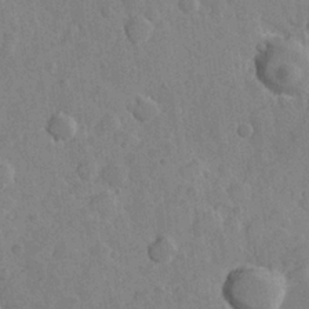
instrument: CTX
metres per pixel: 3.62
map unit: Hve
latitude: 24.0255
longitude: 149.3321
